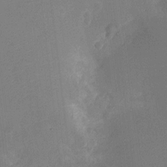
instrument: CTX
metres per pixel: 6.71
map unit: Ht
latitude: -11.2376
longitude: -23.4615
